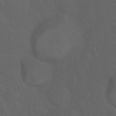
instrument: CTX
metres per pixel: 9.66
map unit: Hto
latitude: -7.9556
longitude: -45.8394
